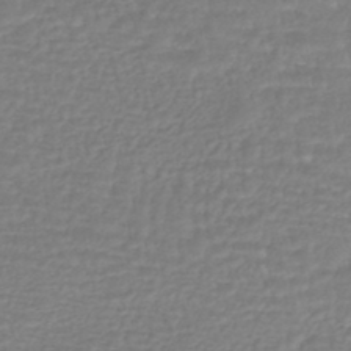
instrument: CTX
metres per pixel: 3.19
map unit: HNhu
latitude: -45.8611
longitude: 98.2928
